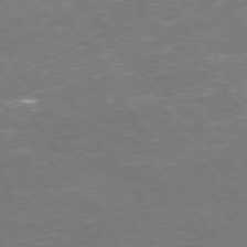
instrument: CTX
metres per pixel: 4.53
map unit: Hpe
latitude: 73.5560
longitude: -124.8002
